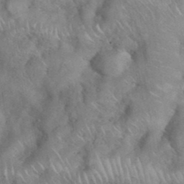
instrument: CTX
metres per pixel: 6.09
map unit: eHh
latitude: 38.9891
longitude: -58.2334
